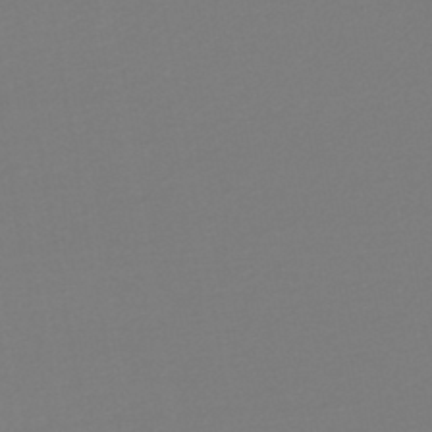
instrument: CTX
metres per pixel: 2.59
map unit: lHb
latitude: -45.0486
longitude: 64.2362
